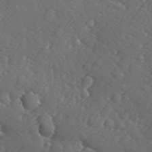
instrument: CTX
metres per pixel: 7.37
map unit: Ave
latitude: -9.5210
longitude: -119.0458
